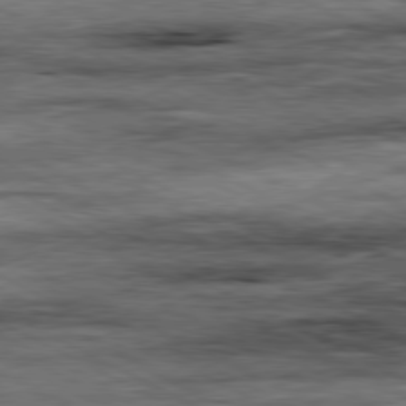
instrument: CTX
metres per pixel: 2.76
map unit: Ap
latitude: -80.8975
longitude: -84.9136
